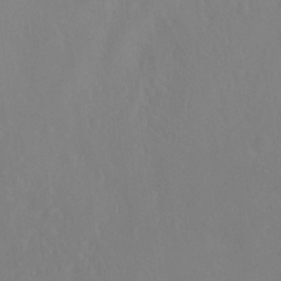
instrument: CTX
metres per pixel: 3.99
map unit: Ht
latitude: -8.5763
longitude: -38.3278
